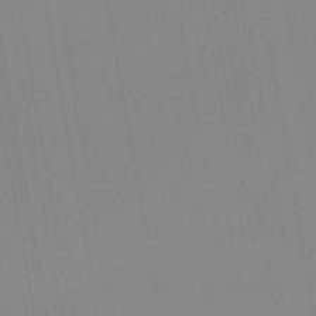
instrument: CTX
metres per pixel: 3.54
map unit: lHb
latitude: -44.2551
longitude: 63.2942
